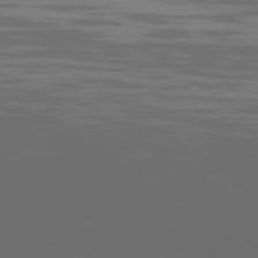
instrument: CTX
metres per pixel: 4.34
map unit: Ap
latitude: -78.9541
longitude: -103.2537
